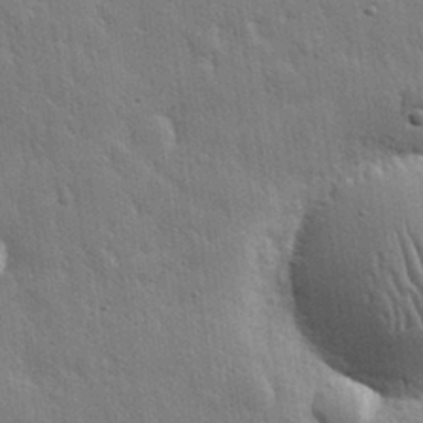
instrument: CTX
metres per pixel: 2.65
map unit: eHh
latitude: 31.6694
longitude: -79.0270
